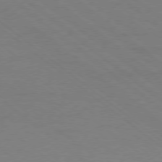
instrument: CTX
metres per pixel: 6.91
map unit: Ap
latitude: -78.8786
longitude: -54.7624
